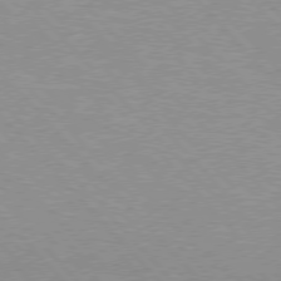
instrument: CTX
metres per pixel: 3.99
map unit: Hpe
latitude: 76.2144
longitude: -152.5168
